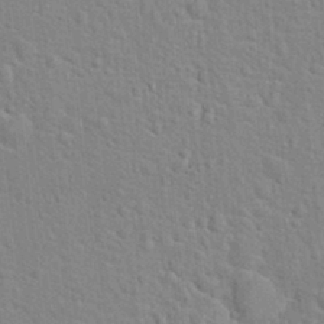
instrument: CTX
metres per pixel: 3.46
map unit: Hto
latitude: 21.7261
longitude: -47.1781
